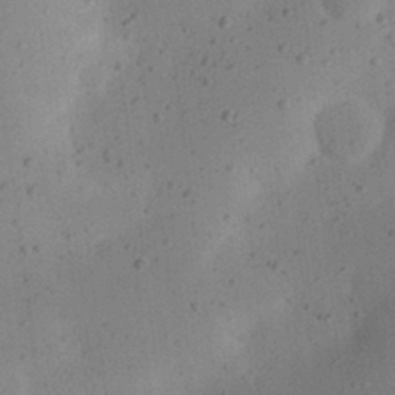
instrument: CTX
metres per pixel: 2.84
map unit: eHh
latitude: 24.4978
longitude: -70.1767
